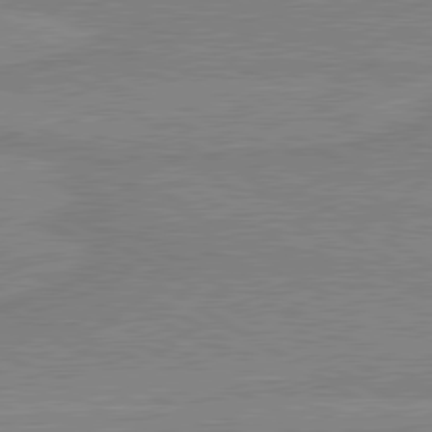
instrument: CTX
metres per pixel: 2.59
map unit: lApd
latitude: 80.2522
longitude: 169.2187
